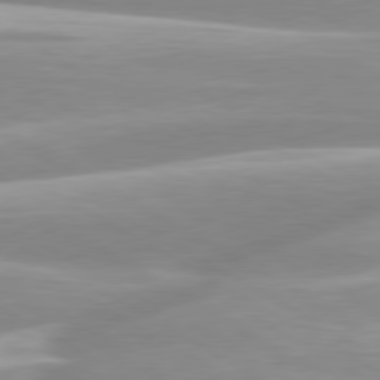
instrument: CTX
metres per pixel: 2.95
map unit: lApd
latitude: 80.1011
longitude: -129.0080
